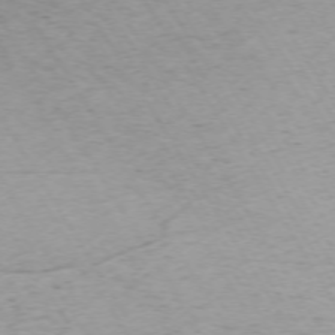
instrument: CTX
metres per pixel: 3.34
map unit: Ap
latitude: -73.0297
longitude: -68.8569
